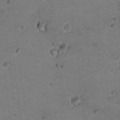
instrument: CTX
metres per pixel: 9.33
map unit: Nhu
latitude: 18.1389
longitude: -29.7827
